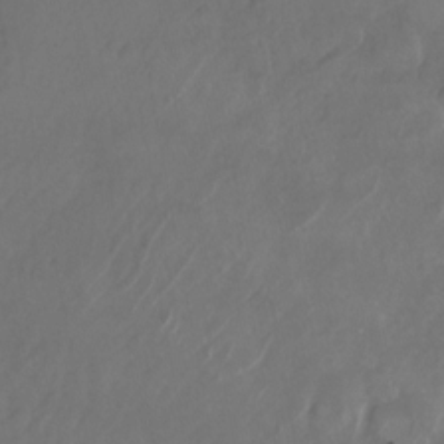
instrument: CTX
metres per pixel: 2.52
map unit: Nhu
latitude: -28.2551
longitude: -71.1403
